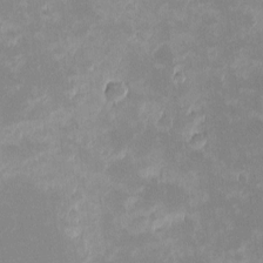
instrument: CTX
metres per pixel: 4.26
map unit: eHh
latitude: -1.1998
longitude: -84.5735
